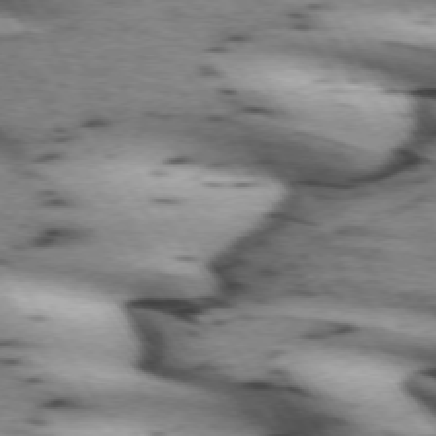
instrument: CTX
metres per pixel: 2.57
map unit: lApd
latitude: 71.9906
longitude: -53.2348
